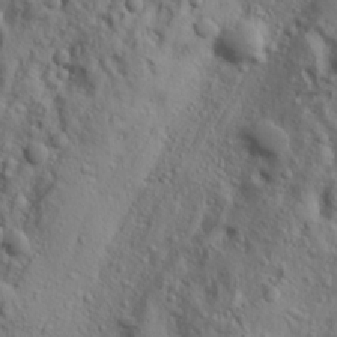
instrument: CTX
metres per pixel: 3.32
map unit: Ave
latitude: 22.1011
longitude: -137.8206
